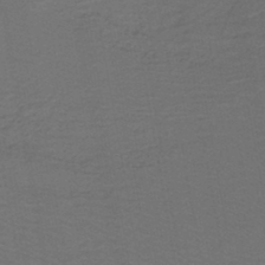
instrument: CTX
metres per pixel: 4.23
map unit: lHb
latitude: -43.3320
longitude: 53.2187
